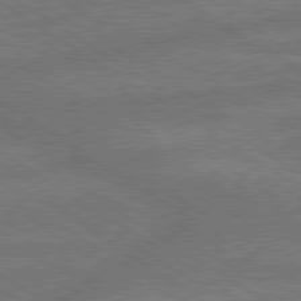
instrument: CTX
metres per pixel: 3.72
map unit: lApd
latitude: 79.8395
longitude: -162.0444
